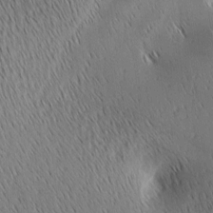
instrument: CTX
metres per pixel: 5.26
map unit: Ave
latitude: 1.8583
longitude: -115.0647
